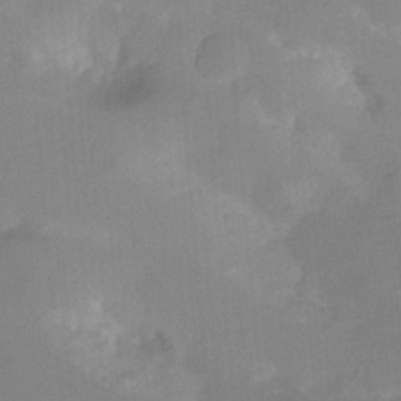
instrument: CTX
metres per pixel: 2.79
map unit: Ht
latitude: -14.3118
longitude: -54.3089
